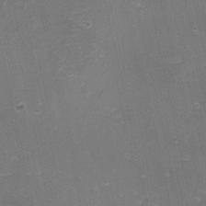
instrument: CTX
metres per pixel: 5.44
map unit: eHh
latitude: -3.7477
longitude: -76.4601
